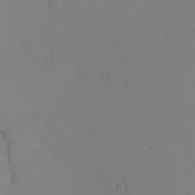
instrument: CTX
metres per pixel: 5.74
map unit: eHh
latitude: -5.6722
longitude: -80.6679
